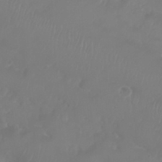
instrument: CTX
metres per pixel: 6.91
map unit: Nhu
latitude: 25.4237
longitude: -62.6869
